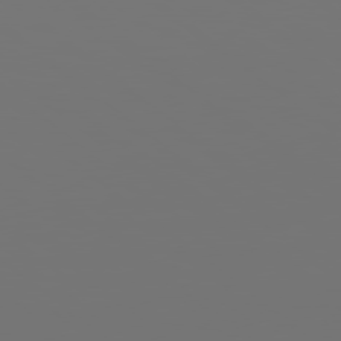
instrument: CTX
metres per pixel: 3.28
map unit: Hpe
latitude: 78.7813
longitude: 176.9731
